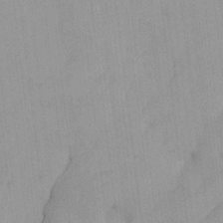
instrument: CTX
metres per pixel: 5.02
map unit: Htu
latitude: -7.5777
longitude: -67.6127
